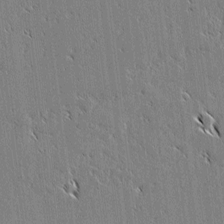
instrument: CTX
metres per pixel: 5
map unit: lAvf
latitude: 2.0822
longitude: -106.7813
